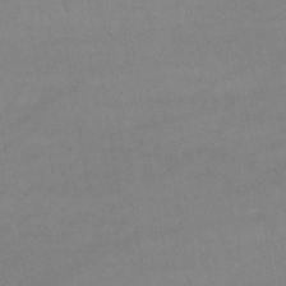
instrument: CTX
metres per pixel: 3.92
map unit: lHb
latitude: -40.1039
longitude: 66.4251
